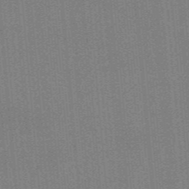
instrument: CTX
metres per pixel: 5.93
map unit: HNb
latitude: -39.0109
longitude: 54.3306
